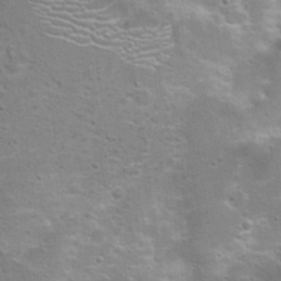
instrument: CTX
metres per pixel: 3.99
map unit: Hto
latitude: 19.1214
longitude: -41.6693
